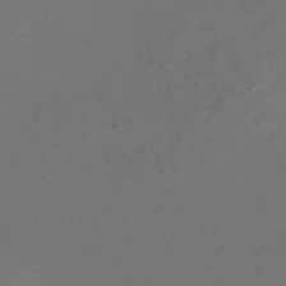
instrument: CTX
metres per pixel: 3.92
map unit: eHb
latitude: -30.8219
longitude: 63.6722
